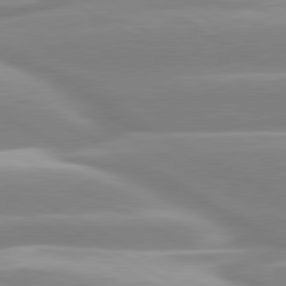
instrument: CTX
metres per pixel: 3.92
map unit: lApd
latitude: 80.4034
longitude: -128.8758
